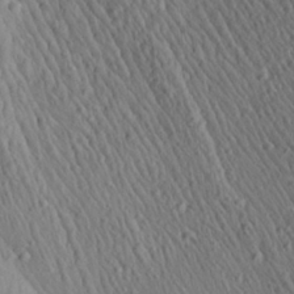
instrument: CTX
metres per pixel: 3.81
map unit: Aa
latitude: 27.5749
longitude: -141.2537
